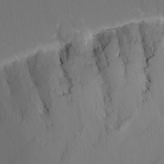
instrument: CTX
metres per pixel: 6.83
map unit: Nhu
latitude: -4.0661
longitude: -93.8961
